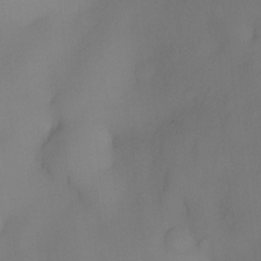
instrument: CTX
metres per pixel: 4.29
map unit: eHh
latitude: -22.4251
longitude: 15.4077
